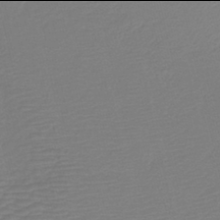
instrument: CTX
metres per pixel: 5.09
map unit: HNb
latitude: -42.0094
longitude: 50.4062
